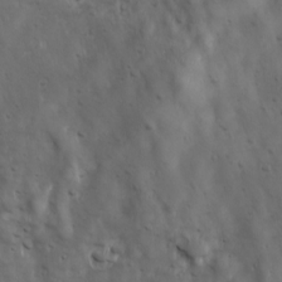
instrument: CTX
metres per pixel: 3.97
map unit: Ave
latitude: 17.1592
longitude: -133.0836
